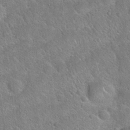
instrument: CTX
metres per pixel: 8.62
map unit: Hto
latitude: 20.6491
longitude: -51.1214
